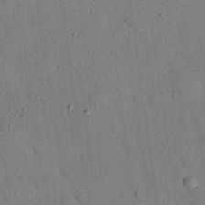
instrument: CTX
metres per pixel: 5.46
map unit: eHh
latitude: 26.3278
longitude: -76.0444
